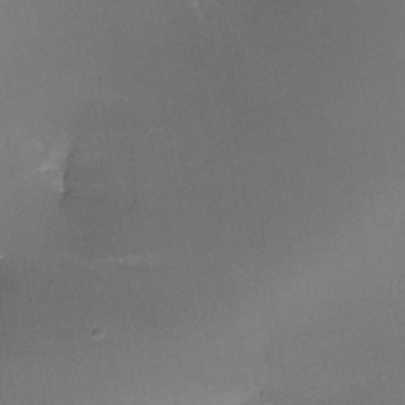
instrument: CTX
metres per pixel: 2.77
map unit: Nhe
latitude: -32.1606
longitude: -116.3845
